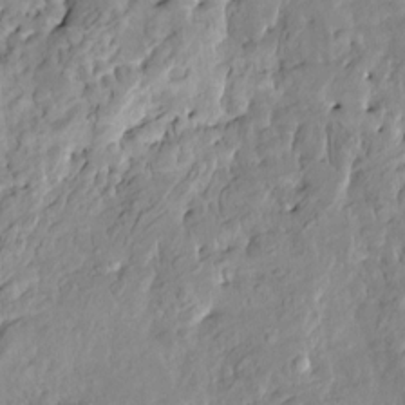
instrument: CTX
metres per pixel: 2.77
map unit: HNhu
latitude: 5.2159
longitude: 3.1242
